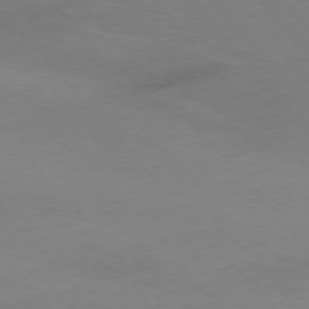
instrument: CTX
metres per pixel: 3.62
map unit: Ap
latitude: -76.4629
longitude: -72.0822
